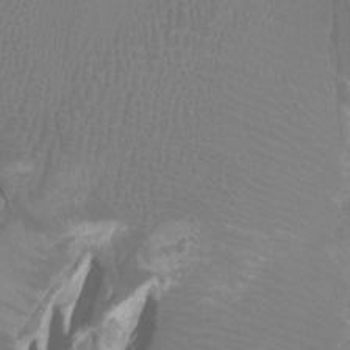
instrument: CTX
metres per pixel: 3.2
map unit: Ht
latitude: -0.8786
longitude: -18.0255
